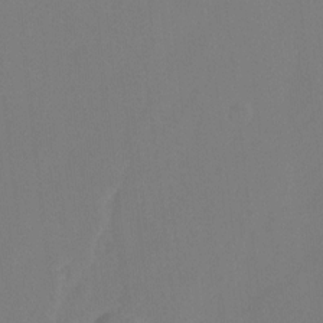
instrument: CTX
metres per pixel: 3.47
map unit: Hto
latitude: -6.5384
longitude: -48.4601
